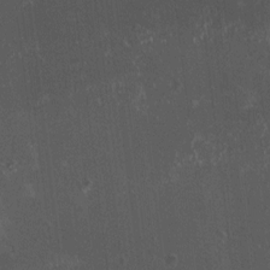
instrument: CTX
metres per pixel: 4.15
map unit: HNhu
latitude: 2.4412
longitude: 3.6344
